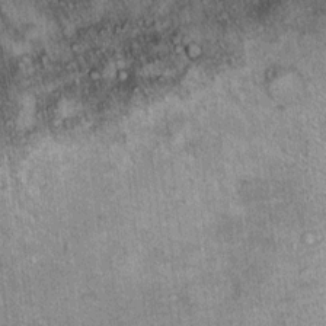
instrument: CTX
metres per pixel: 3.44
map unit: Ht
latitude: 10.1578
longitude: -38.0822
